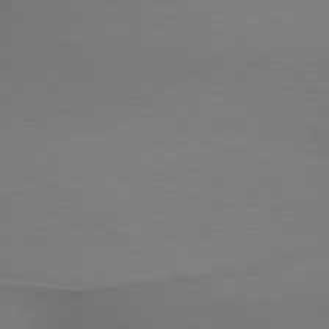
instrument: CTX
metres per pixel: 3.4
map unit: lApd
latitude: 79.5560
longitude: 179.1431
